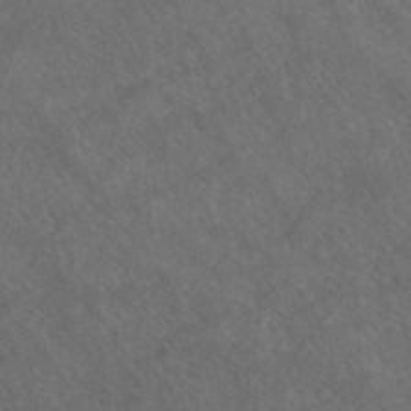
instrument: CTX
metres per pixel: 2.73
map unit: ANa
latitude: 43.4238
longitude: 27.6721
